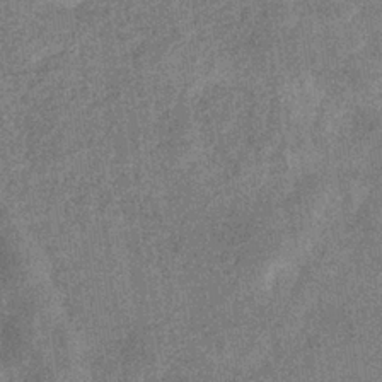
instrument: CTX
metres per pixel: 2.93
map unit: eHb
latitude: -34.4062
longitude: 78.1039
